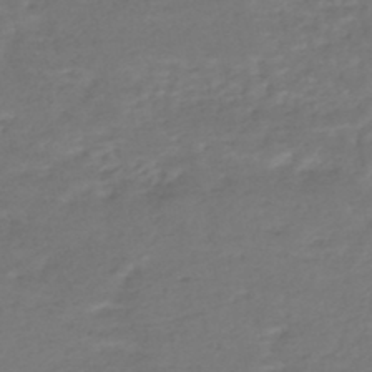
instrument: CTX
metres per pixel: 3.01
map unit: HNhu
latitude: -47.1242
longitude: 95.8233
